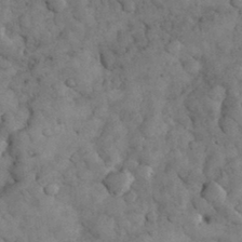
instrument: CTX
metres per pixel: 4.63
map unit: eHh
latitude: 32.7813
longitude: -68.2523
